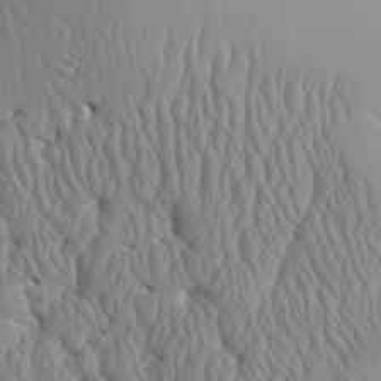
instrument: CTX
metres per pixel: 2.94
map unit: Aa
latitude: 31.7450
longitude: -143.1592
